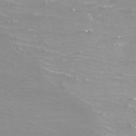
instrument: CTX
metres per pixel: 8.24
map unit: Htu
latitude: -11.0864
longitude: -72.2522
